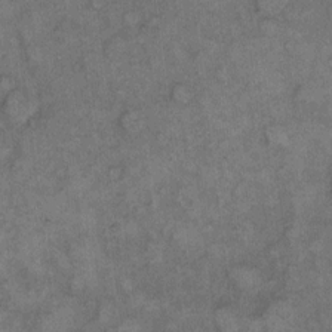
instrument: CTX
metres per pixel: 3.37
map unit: eHh
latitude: 10.1011
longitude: -63.6694
